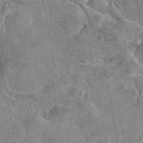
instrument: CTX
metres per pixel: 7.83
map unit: eAb
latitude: 47.2348
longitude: 122.3307
